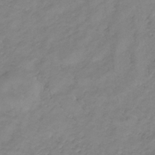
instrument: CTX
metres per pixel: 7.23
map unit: lHb
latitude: -33.7667
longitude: 67.6722
